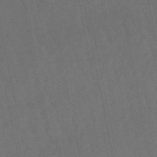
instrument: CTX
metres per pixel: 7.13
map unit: lHb
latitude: -50.5007
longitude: 80.4062
